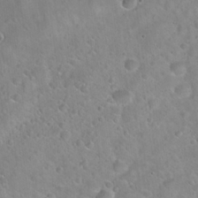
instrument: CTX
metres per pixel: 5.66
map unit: Hto
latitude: 21.5182
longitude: -53.4238
